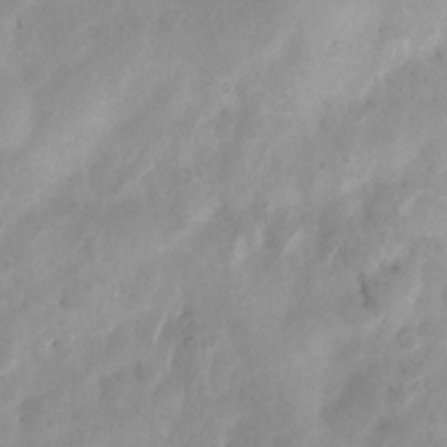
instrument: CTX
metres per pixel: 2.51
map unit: Nhu
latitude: 7.8772
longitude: -22.4412
